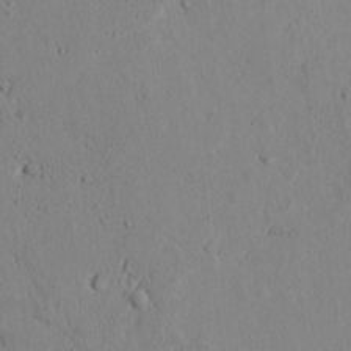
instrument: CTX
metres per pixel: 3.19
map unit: lAvf
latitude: 6.4034
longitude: 169.1809
